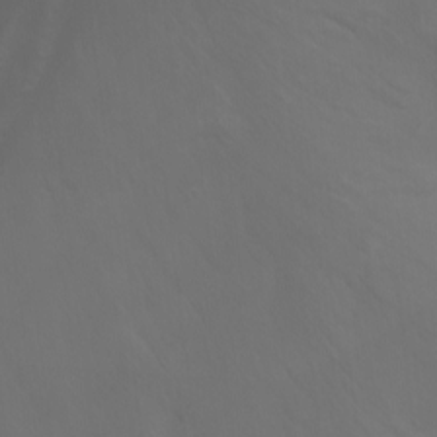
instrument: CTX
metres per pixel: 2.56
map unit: Nhu
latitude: -4.7085
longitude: -72.9703
